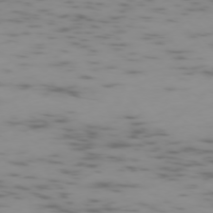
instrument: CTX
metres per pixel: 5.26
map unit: Ap
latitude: -75.4833
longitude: -67.7638
